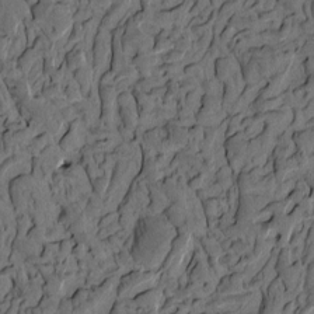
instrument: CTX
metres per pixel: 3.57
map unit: eHh
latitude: -1.4077
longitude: 17.1431
